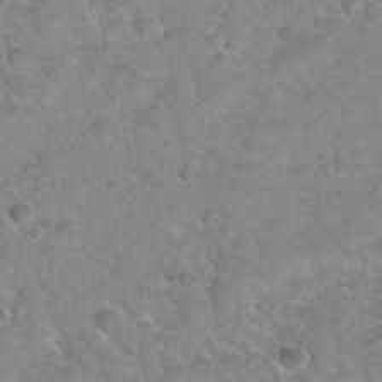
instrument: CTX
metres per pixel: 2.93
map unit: Hto
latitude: 35.6316
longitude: -51.1781
